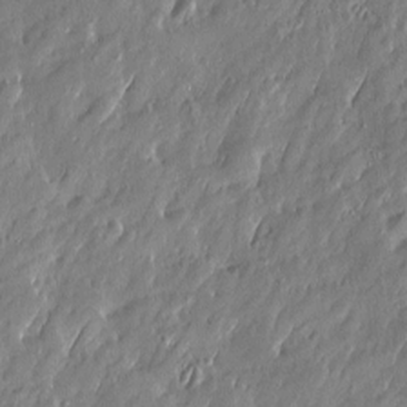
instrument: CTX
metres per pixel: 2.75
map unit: Htu
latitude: -6.2172
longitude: 175.1620
